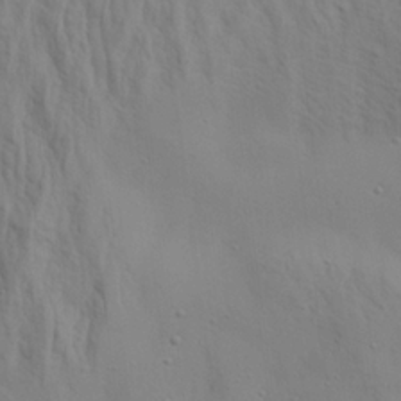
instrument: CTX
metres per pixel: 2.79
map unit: Aa
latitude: 21.0837
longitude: -142.4034
